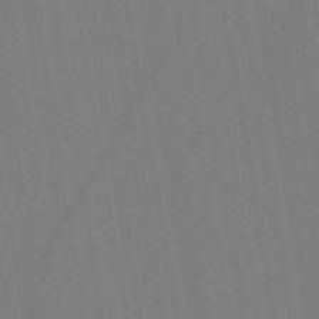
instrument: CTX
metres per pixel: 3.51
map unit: eHh
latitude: -42.9730
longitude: -32.1767
